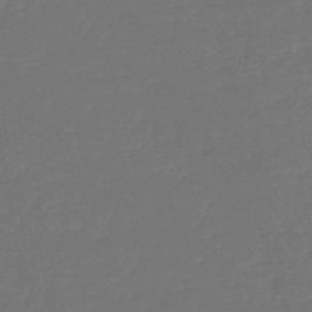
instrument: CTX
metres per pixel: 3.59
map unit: lHb
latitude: -46.0661
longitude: 60.8975
